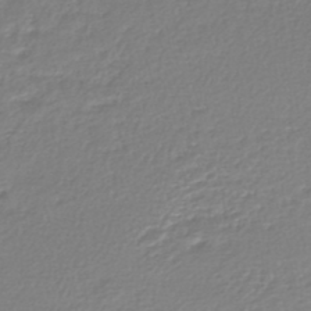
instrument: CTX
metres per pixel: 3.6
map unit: HNhu
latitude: -46.6140
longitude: 103.0486
